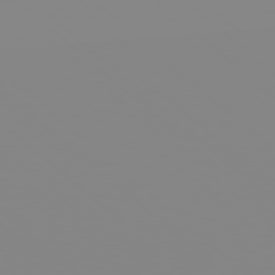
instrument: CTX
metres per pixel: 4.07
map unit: Hpe
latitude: 77.9717
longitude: -142.1200
